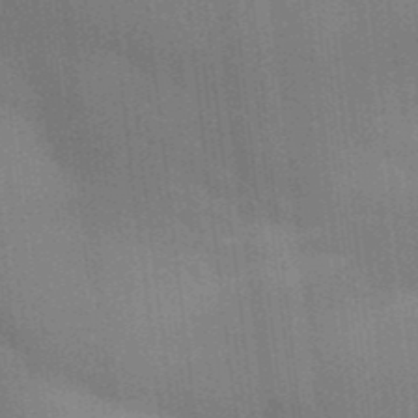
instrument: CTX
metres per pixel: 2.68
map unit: Aa
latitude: 32.8758
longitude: -143.3104
